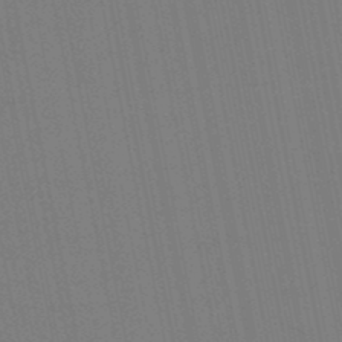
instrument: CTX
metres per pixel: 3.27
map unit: eHb
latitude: -49.2376
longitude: 67.1431
